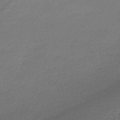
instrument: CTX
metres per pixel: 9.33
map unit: HNhu
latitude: -44.1417
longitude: 93.4265
